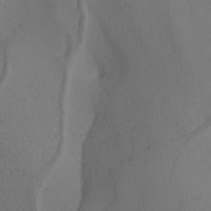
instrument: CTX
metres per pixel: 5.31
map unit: Nhu
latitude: -4.5573
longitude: -93.6694
